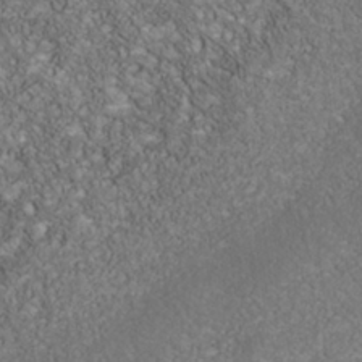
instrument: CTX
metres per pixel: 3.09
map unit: Nhu
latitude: -40.0094
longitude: -83.4993
